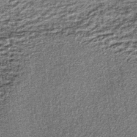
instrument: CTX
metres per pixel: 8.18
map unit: lHb
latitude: -38.0283
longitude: 66.3873
